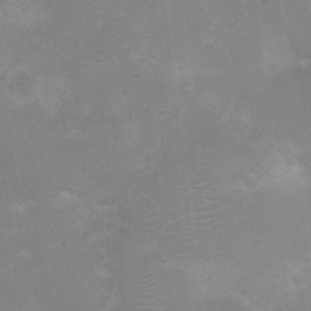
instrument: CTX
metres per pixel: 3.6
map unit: Nhu
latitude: 3.4993
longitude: -25.8205
